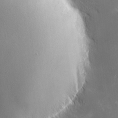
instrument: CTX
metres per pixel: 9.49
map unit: eHh
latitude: -1.3132
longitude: -84.2901
